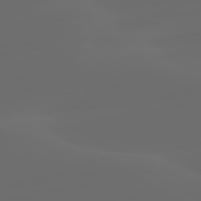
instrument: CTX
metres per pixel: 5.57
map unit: lApd
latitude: 80.1578
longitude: -91.6883
